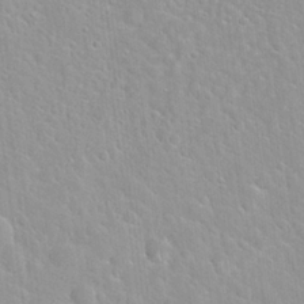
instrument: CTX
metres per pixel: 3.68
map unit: Hto
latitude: 21.9339
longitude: -52.4412
